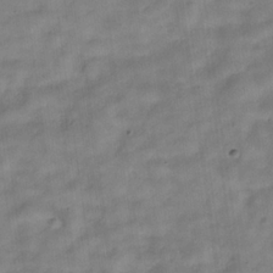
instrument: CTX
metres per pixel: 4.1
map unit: Hve
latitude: -32.4251
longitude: 92.9164
